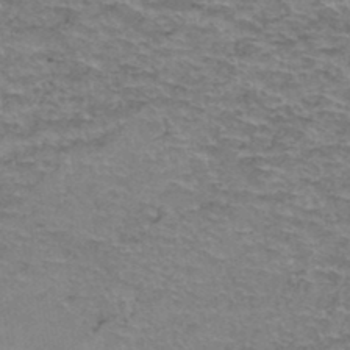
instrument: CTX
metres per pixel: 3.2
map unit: Hto
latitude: 37.3860
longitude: -42.7057
